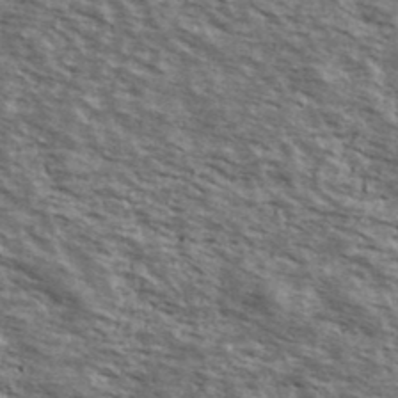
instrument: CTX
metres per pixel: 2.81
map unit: Ave
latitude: 39.1214
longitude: -109.8394
